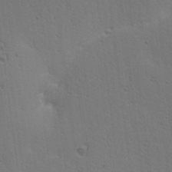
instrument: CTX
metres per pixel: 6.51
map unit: lAa
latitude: 13.2726
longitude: -107.4426
